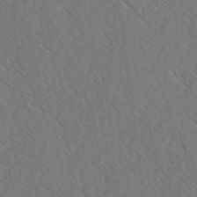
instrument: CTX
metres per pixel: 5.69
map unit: lAvf
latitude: -2.9730
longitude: -113.9528
